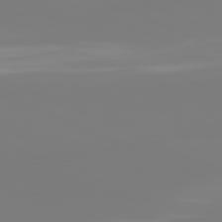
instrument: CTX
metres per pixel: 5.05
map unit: lApd
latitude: 81.7639
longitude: -158.6868
